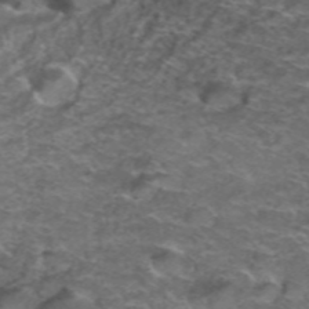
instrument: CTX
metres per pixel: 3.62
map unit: Hto
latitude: 38.5546
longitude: -41.3670
